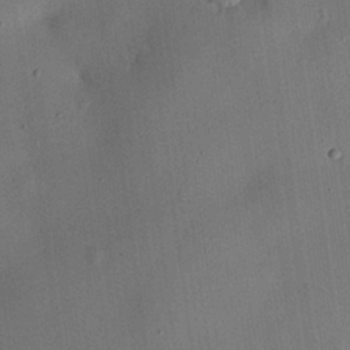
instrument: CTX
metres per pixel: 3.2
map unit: eHh
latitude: 25.8583
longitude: -69.1970
